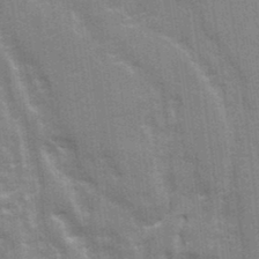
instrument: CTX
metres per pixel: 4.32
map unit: Ave
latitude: 22.0633
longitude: -133.4993
